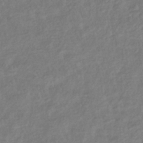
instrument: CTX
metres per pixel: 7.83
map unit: lHb
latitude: -37.6344
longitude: 70.0094
